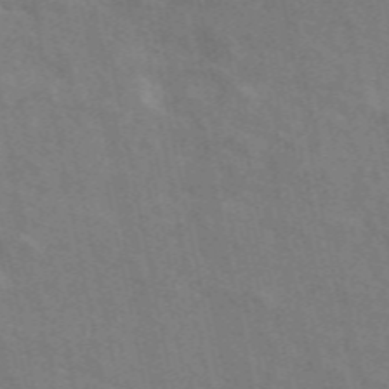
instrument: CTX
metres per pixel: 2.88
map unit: ANa
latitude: 49.9528
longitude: -81.0647
